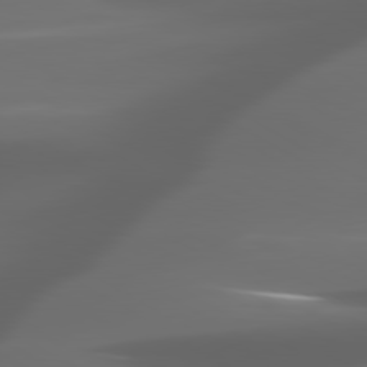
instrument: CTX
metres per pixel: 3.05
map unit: lApd
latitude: 80.0822
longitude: -140.1577
